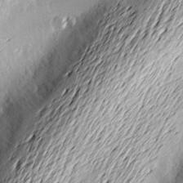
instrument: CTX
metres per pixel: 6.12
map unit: Nve
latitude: -9.1242
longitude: 173.4076
